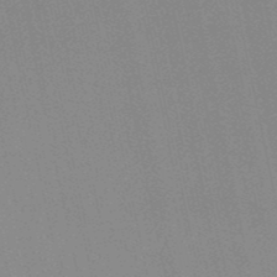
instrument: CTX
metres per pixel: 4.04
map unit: lHb
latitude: -49.5777
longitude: 69.2376
